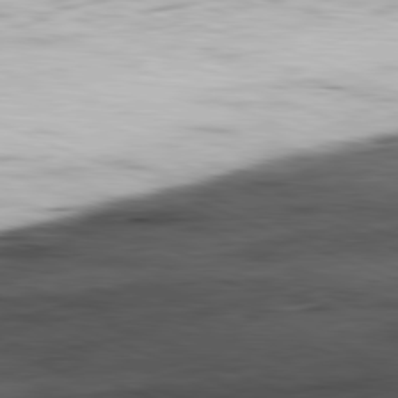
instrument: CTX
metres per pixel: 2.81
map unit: Ap
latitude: -81.8423
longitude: -70.8569
